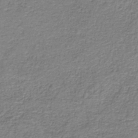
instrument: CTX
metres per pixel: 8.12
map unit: eAb
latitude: -36.3684
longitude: 52.2172
